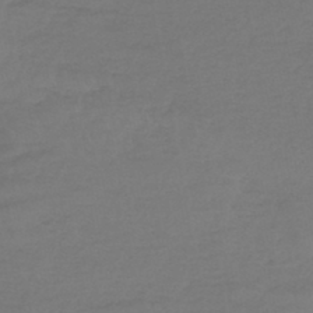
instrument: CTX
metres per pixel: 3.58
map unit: lHb
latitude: -45.3132
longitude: 68.5762
